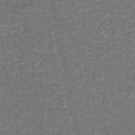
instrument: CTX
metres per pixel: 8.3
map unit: HNb
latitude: -51.1242
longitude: -49.2726
